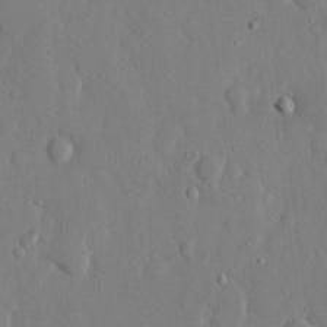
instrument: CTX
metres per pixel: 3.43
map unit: eHh
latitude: 13.7639
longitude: -69.7828
